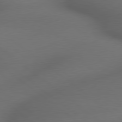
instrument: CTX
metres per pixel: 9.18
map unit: lApd
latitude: 79.3104
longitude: -172.8946
